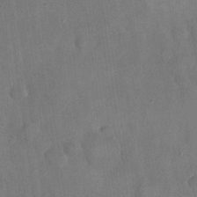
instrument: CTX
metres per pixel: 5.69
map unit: eHh
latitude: 21.6883
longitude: -62.2901
